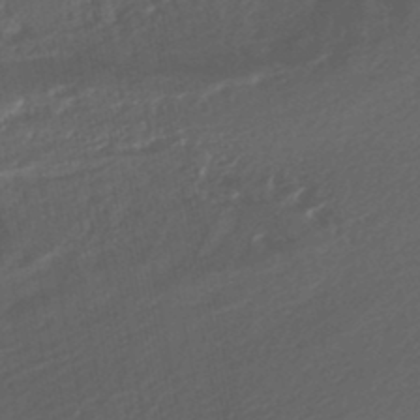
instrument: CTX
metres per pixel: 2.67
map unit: HNhu
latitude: -45.8611
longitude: 102.0283
